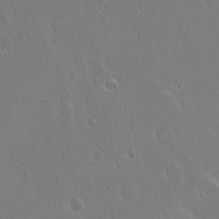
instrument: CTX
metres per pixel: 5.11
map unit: Hto
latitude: 17.6883
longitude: -56.9135
